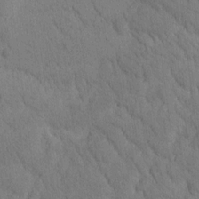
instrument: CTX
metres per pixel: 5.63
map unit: Htu
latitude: -0.9542
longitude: 174.5762
